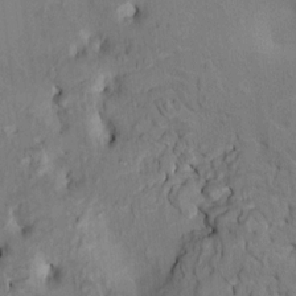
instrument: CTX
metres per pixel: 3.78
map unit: HNhu
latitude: 7.8394
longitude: -3.4615
